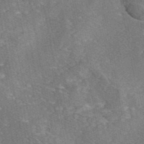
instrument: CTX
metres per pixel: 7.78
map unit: eAb
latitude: 45.8772
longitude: 107.1809
